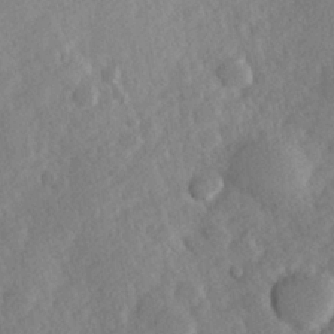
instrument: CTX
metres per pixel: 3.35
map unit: Hve
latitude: 24.1955
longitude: 144.3306
